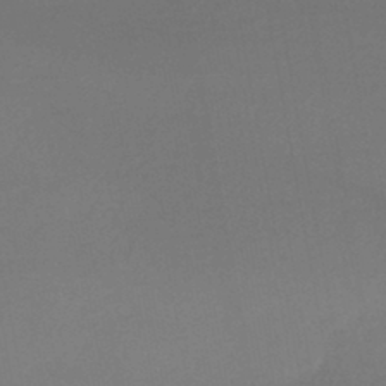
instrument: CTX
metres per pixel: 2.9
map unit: HNhu
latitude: -44.3495
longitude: 93.9745
